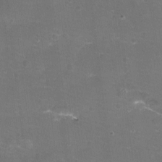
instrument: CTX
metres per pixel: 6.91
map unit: eHh
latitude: -11.4832
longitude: -62.0633
